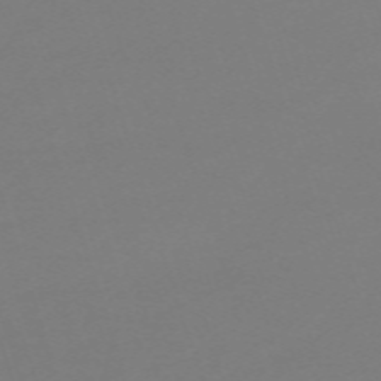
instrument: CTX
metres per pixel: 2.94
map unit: eHh
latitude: -63.4076
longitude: 49.4455
